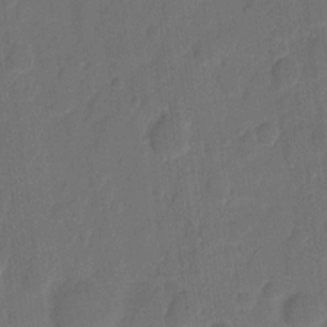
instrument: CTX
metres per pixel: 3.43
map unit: eHh
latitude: 8.6491
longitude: -65.6316
